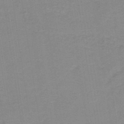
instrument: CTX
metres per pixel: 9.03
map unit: lHb
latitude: -40.8030
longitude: 52.9919
